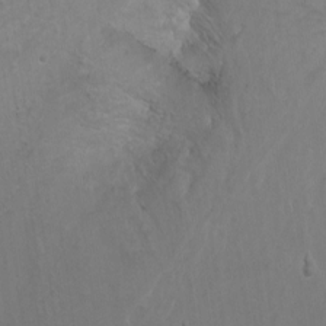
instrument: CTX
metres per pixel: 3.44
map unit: Nhu
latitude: -6.4062
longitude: -67.8583
